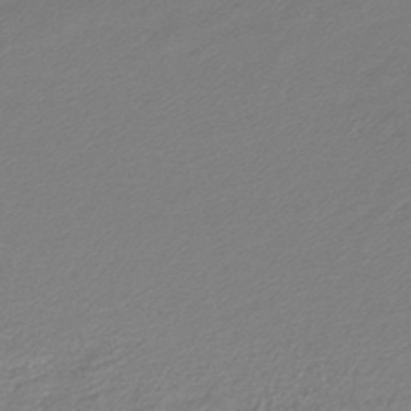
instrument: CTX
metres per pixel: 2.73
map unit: lHb
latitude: -43.2753
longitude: 69.0297
